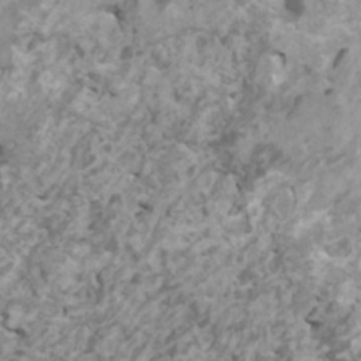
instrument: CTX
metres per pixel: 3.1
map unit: HNhu
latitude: 0.1955
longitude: 4.2928
